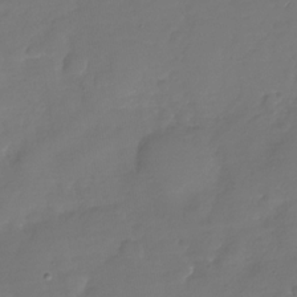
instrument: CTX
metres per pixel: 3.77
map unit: Nhu
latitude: -28.9920
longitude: -60.4790
